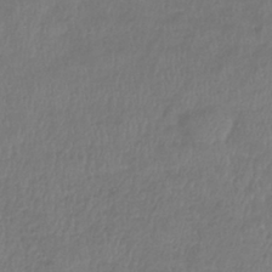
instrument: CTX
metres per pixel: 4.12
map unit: lHb
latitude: -39.2187
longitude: 73.7288
